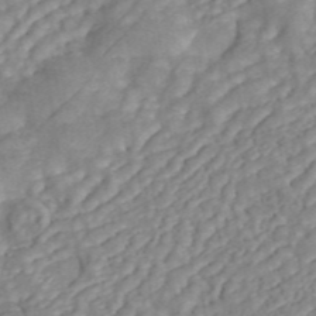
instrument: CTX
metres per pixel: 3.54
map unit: ANa
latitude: 45.1403
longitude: 24.2361
